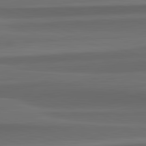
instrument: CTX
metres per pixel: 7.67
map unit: lApd
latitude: 82.7246
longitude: 176.2551
